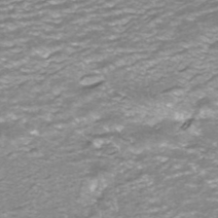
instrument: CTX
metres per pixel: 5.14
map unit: ANa
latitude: -41.1620
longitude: 104.0472
